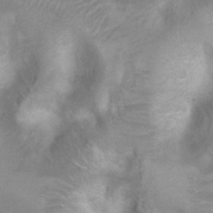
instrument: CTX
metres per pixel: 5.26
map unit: Ht
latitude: 2.5168
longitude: -24.7435
